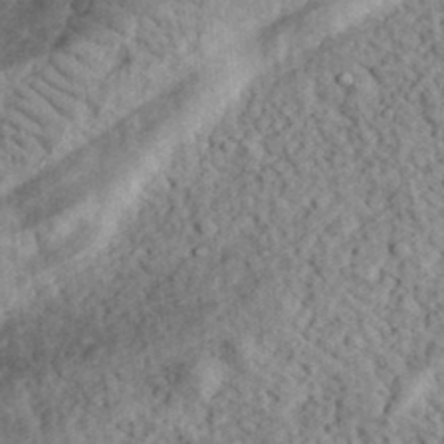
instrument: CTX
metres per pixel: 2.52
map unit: eHh
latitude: 35.3670
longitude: -78.6491
